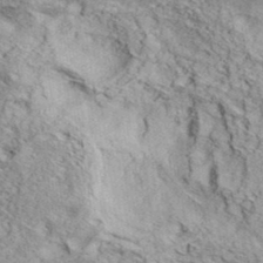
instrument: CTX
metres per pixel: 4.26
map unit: eHh
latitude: 37.4238
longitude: -80.1578
